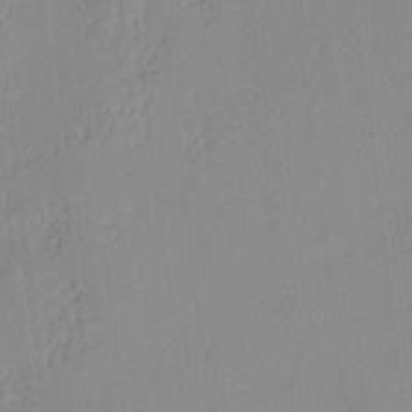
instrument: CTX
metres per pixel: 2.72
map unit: lAvf
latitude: -1.1432
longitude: -108.1577
